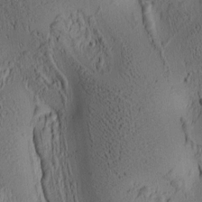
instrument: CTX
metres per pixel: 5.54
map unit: lAa
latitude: 6.4790
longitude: -114.5734
